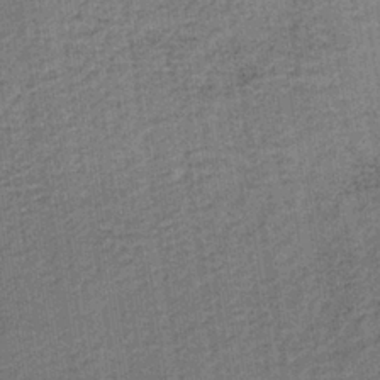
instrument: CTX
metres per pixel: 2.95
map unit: lHb
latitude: -35.7100
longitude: 62.8597
